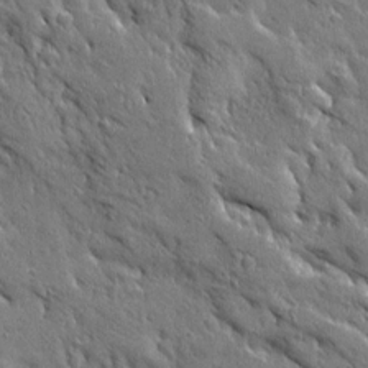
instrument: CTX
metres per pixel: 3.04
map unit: Ave
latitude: 20.0255
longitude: -136.0633
